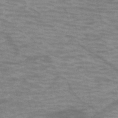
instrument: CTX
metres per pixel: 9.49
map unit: HNb
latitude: -54.1417
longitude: -44.9325
